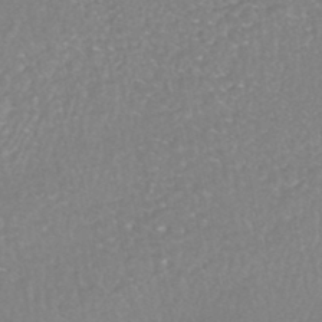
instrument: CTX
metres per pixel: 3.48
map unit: HNhu
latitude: -47.1431
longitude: 97.9556
